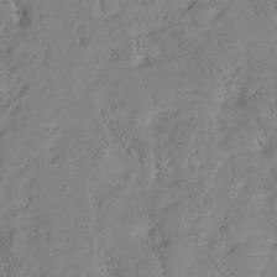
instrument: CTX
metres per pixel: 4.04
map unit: Nhu
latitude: -5.0297
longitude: -150.0444
